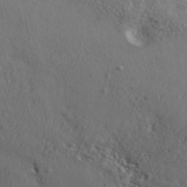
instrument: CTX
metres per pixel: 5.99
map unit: ANa
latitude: 44.4790
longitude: 44.8408
